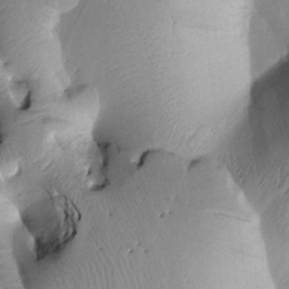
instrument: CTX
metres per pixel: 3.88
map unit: Htu
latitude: 2.3656
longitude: 177.3132
